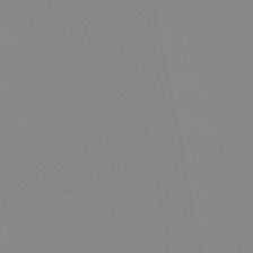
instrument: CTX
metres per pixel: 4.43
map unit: eHb
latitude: -48.2929
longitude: 87.8422
